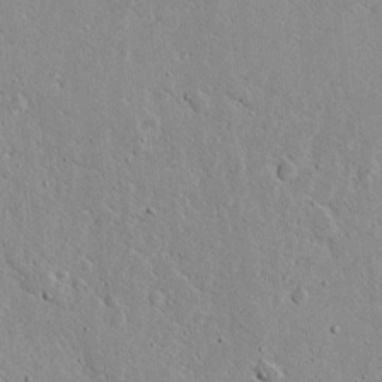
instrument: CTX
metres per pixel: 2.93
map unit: Ave
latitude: 12.7058
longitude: -138.3089
